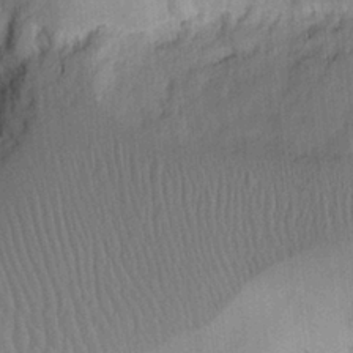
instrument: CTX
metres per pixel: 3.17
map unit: Ht
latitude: 8.0255
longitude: -75.8961
